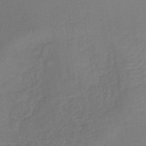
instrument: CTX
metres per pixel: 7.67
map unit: lHb
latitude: -40.5385
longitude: 72.9730
